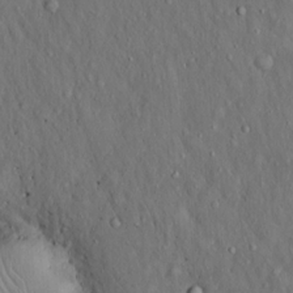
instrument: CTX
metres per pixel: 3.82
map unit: Hto
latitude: 15.6127
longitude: -59.6505
